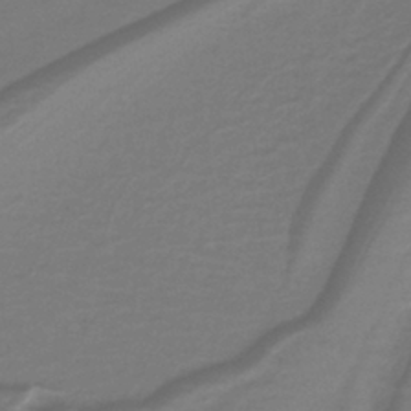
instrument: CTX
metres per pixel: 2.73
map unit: lHb
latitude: -41.3132
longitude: 52.0283
